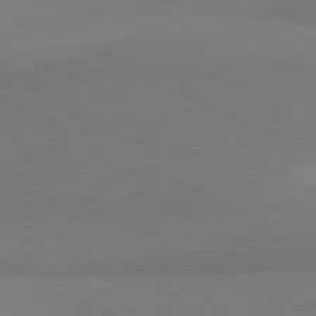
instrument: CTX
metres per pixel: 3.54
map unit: lApd
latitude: 81.2915
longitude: 157.3510
